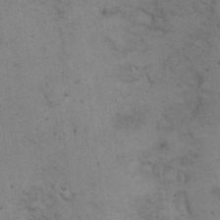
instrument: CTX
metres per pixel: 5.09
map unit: eHh
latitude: 21.6883
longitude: -60.6301
